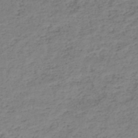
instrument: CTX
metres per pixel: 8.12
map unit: HNhu
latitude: -46.5762
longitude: 30.3495
